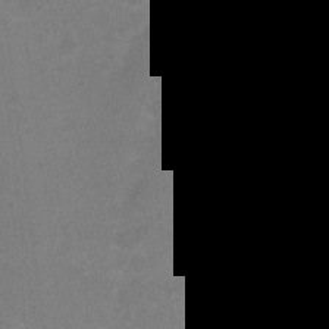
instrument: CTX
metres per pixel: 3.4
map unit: Nhu
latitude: 3.4993
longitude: -25.6127
